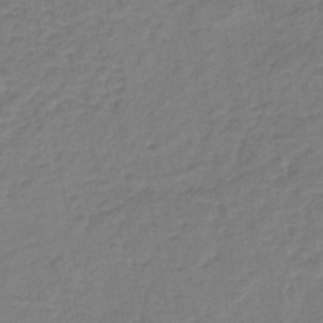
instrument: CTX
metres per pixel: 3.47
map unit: lHb
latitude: -38.6519
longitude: 59.1998
